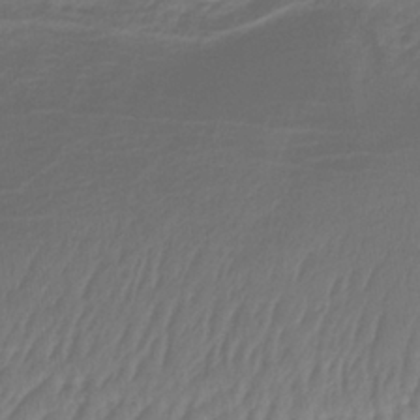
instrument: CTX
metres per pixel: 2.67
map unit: lHb
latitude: -35.1998
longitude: 72.3495
